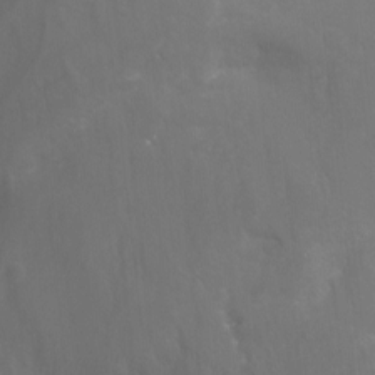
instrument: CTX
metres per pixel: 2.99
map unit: Aa
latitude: -13.2565
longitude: -67.9339
